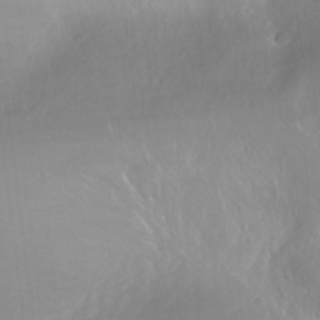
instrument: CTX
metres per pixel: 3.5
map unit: Nhu
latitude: -14.1984
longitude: -62.3656
